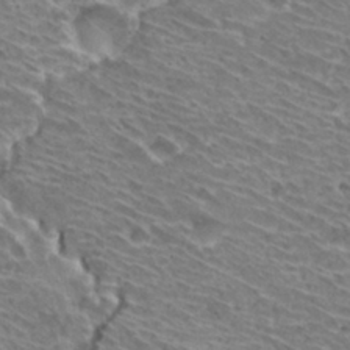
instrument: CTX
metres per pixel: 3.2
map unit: Hto
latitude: 31.1026
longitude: -42.2901
